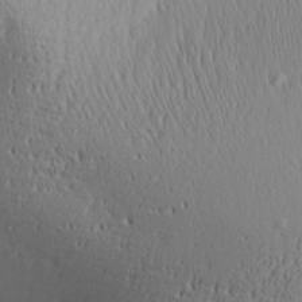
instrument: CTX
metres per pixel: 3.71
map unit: Aa
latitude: 28.2711
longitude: -139.3671
